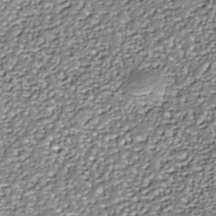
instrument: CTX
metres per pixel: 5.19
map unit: Nhe
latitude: -36.4629
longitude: -87.3859
